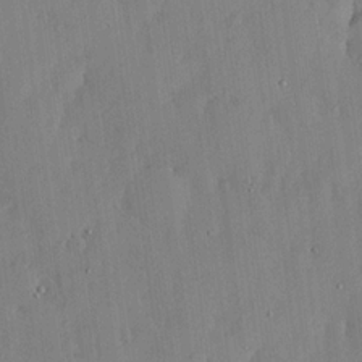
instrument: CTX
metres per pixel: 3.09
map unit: lHvf
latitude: 18.1200
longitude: -116.1389
